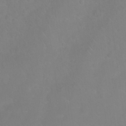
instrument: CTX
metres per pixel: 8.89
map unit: Nhu
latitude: 27.4804
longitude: -64.6490
